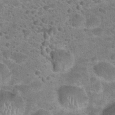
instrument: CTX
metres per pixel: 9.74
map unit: Hto
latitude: 22.0633
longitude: -49.1403
